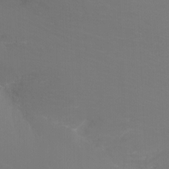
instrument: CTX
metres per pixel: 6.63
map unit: Nhu
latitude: -11.3888
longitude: -65.4048
